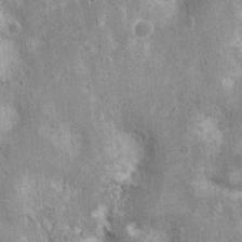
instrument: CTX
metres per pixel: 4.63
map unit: Ht
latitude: 3.0080
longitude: -19.1781
